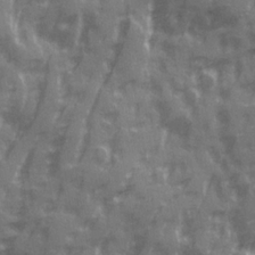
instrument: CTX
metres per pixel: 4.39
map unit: Ave
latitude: 20.0255
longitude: -132.0822
